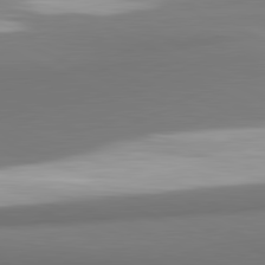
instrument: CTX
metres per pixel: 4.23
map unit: lApd
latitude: 81.7261
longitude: 176.5196
